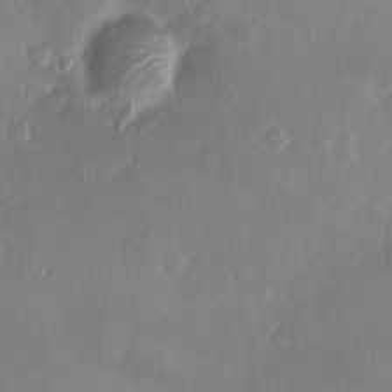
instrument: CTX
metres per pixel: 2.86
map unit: HNhu
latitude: 6.1389
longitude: 7.6155
